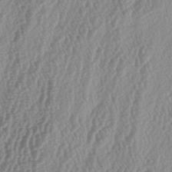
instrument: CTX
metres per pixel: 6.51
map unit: lAa
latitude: -5.2942
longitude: -129.8205
